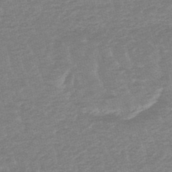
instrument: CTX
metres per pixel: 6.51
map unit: lHb
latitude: -48.0850
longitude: 83.0486
